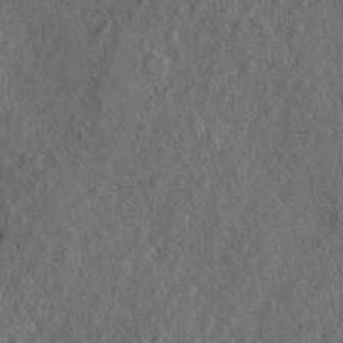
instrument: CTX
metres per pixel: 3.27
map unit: lAa
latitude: -5.9367
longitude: -125.0836
